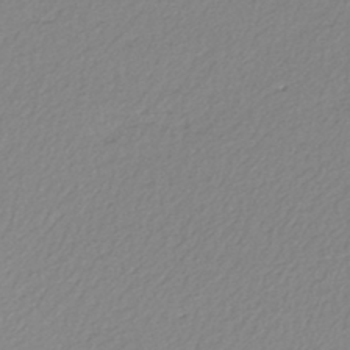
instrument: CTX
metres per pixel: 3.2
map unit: lHb
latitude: -43.1998
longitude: 71.0864
